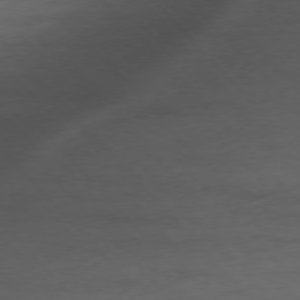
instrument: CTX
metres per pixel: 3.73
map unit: Ap
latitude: -76.7652
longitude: -83.3481
